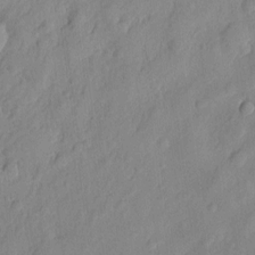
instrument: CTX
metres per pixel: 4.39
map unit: eHh
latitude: 7.0269
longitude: -75.1781
